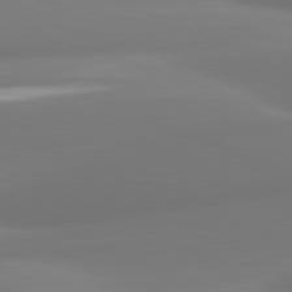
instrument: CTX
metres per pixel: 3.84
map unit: lApd
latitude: 81.1592
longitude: -160.2900
